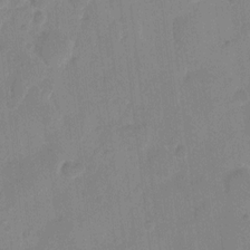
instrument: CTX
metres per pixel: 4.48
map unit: eHh
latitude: 9.6883
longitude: -65.8205
